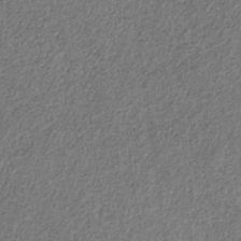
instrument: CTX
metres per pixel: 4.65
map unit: HNb
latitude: -32.4818
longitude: 59.5021
